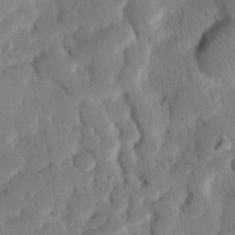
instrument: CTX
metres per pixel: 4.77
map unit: eHh
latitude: 27.8206
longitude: -79.9150
